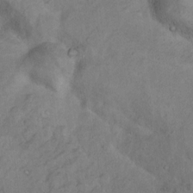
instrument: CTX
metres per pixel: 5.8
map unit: Nhu
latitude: 10.9136
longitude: -26.6680
